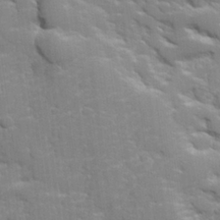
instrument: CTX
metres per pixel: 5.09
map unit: lHvf
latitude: 24.8191
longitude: 142.1605
